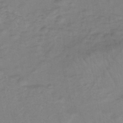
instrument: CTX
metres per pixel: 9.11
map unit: eHh
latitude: -46.1228
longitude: -29.7449
